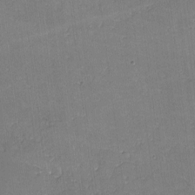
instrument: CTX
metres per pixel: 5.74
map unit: lHvf
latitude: -8.9353
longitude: -101.5560
